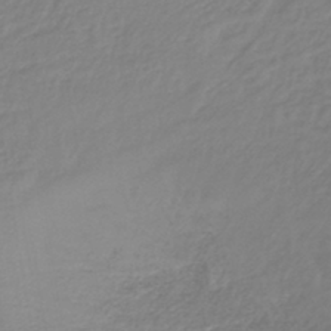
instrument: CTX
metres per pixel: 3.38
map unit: lHb
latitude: -40.9919
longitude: 72.5574
